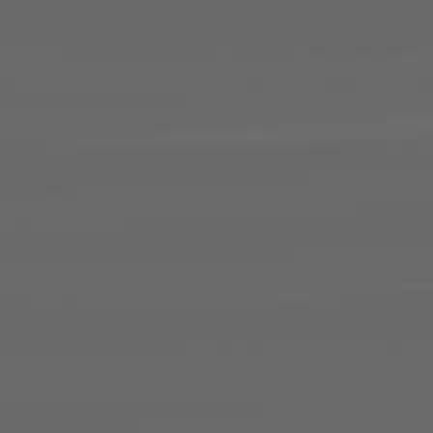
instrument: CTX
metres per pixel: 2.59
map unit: lApd
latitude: 82.3089
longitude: -170.2522
